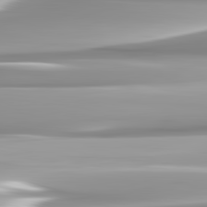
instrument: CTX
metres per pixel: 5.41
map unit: lApd
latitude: 82.6868
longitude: -138.3467
